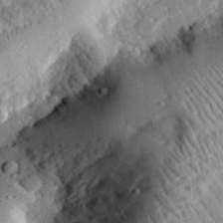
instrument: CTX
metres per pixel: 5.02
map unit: lHvf
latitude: 33.2159
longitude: -83.7260
